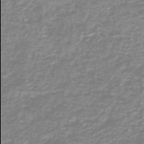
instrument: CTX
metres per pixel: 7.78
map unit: HNb
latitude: -44.7463
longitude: 50.0094
